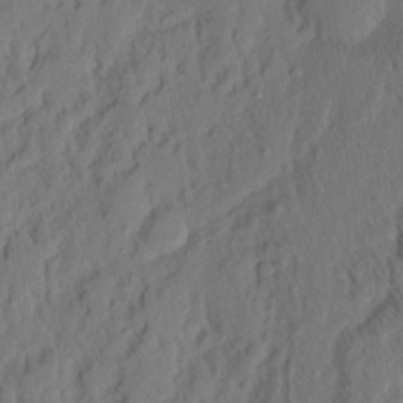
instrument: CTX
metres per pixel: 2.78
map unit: eHh
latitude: 5.2159
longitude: -76.9513
